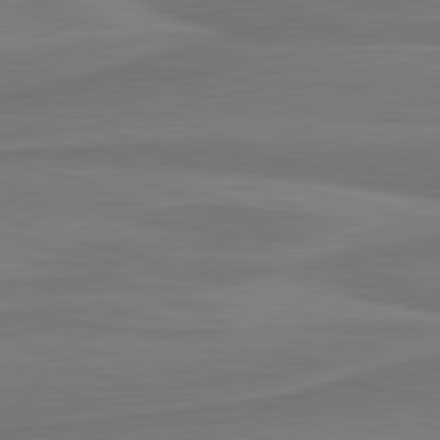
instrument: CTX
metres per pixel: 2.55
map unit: lApd
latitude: 81.8016
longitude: 169.6344
